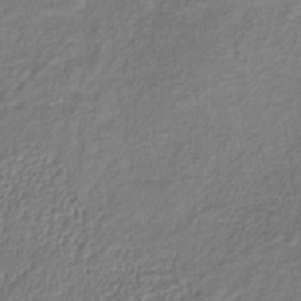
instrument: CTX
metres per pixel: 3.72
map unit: lHb
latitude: -35.5966
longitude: 66.3684
